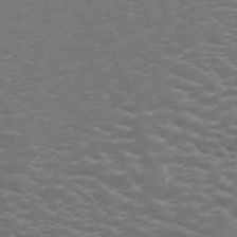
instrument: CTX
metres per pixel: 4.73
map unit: ANa
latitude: 44.5168
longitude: 26.0283
